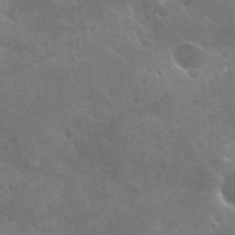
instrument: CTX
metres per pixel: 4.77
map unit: Hto
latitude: 28.2333
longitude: -40.8946
